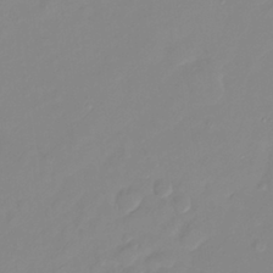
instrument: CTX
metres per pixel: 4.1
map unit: Ht
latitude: -14.4818
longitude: -53.3482
